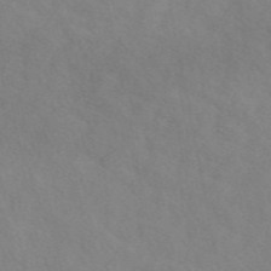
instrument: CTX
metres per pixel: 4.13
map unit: eAb
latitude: 49.3671
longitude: 117.6154
